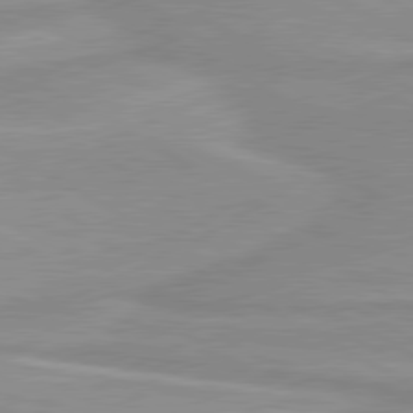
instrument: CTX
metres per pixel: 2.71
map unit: lApd
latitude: 80.2711
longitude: 171.1620
